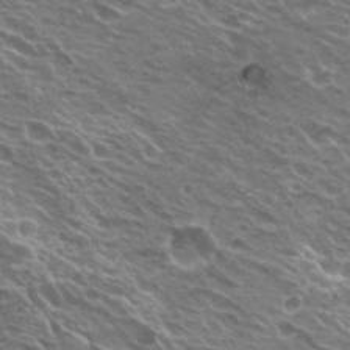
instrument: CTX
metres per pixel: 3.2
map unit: Hto
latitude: 21.7072
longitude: -31.6316
